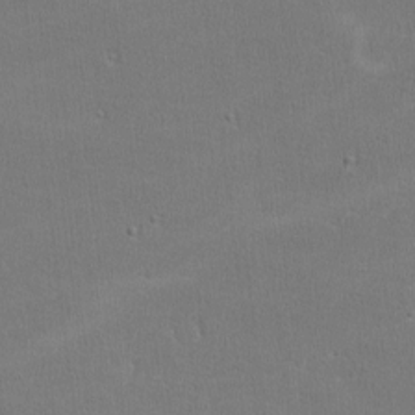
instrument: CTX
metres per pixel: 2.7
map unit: lHvf
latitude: -11.7100
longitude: -101.2348
